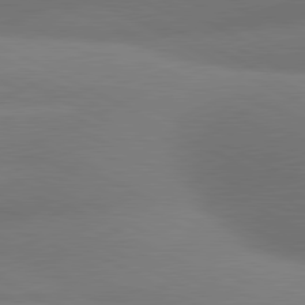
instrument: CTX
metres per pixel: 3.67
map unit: lApd
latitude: 80.9136
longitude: 129.1620
